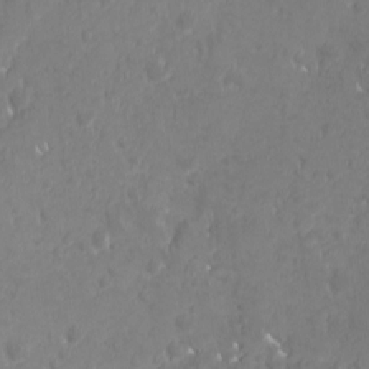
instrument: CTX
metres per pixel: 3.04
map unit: Ave
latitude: 10.6869
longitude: -104.5546
